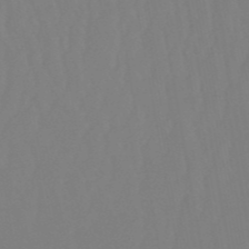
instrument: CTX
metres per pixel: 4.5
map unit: eHb
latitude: -50.8408
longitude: 73.9367
